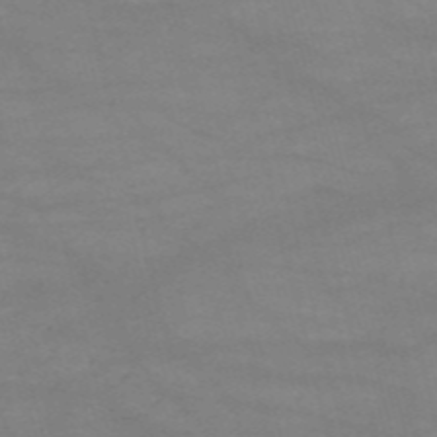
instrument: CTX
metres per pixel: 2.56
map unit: HNb
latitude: -54.5196
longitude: -40.9702
